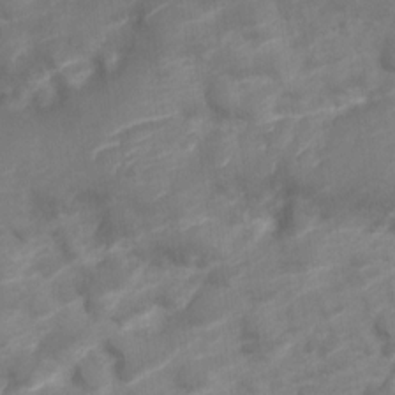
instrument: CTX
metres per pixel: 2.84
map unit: Nve
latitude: -20.2361
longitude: 107.8423
